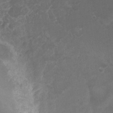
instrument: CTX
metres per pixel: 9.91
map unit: Hto
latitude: -8.8975
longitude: -42.9514
